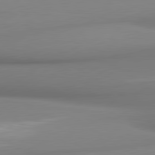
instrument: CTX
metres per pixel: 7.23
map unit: lApd
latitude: 81.1592
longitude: 176.8408
